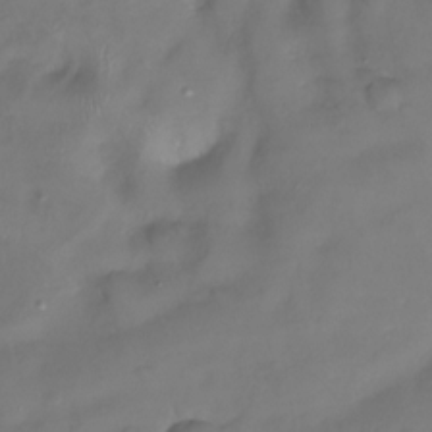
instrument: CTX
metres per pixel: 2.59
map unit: Nhu
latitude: -22.4062
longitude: -56.6301
